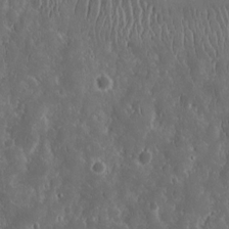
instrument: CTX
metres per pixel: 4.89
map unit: eHh
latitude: 15.1404
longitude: -73.0648
